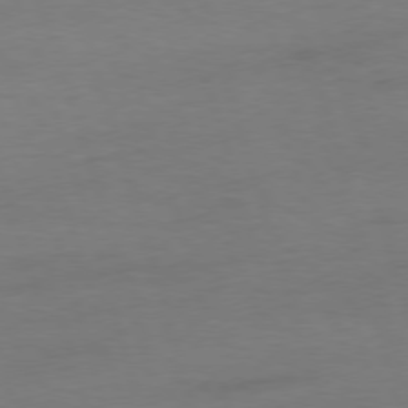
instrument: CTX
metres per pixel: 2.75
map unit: Ap
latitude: -76.6518
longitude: -73.4616
